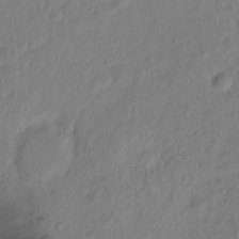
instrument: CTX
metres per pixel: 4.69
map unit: Htu
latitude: 2.2522
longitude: -179.0837
